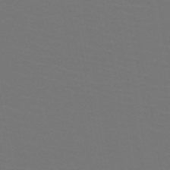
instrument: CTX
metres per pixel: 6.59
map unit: HNb
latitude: -47.5399
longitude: -44.3467
